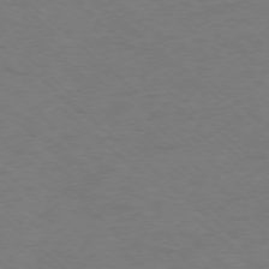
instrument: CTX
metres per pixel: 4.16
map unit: Ap
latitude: -77.3321
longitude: -77.2915
